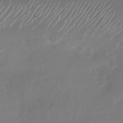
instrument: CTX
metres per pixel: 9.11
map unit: Nhu
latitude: -26.4440
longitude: -72.7247
